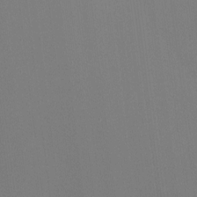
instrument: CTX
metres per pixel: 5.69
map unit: HNhu
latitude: -2.3495
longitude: -7.0647
